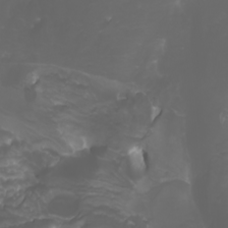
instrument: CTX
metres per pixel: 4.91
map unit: Htu
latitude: -5.2754
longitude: -89.5183
